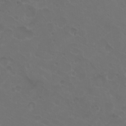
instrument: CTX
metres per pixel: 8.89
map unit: eHh
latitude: 0.9513
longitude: -54.8191
